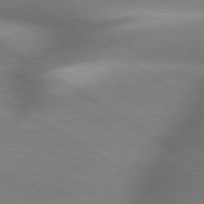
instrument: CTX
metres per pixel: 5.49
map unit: lApd
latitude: 79.8206
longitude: -144.0633
